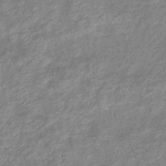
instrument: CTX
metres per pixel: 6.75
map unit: eHb
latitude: -40.5196
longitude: 80.7274
